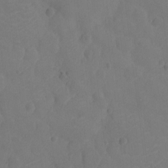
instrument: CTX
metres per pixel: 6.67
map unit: Nhu
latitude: -11.3510
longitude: -21.5182
